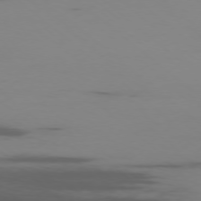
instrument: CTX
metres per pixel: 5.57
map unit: Ap
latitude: -77.7856
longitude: -66.9702
